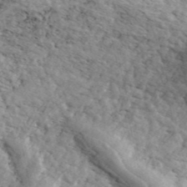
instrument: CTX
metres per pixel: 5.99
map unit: ANa
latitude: 43.1025
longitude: 47.3320
